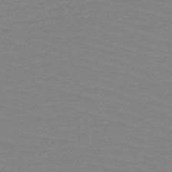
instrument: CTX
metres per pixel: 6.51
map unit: HNb
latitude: -49.2565
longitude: -51.0458
